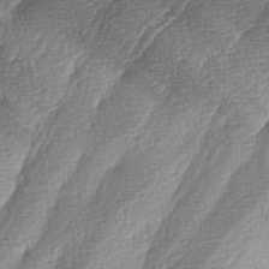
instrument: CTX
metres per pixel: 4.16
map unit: lAa
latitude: -4.5573
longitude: -129.2915
